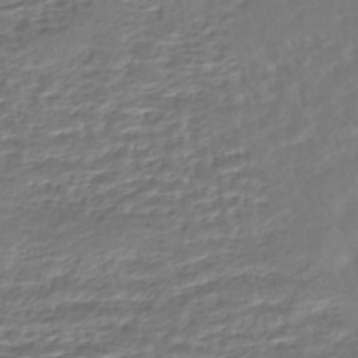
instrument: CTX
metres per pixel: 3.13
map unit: HNhu
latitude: -45.3888
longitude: 103.7478
